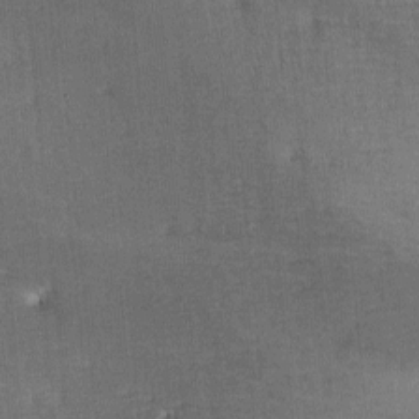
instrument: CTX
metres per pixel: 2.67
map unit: lAa
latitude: -8.5007
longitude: -124.6301
